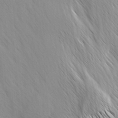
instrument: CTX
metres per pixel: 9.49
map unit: Ave
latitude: -1.0487
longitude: -112.8380
